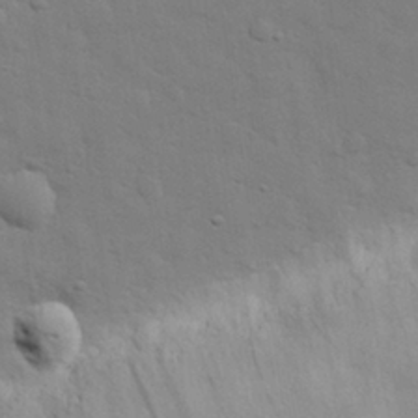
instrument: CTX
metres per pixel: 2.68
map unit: eHh
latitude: 28.6679
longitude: -75.2537
